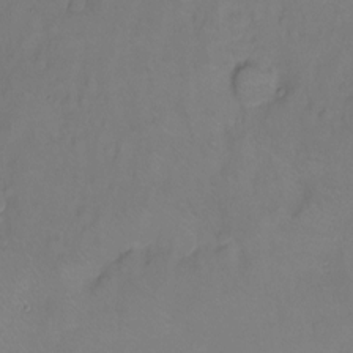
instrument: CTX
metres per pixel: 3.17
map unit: Hto
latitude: -11.2754
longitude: -39.7638
